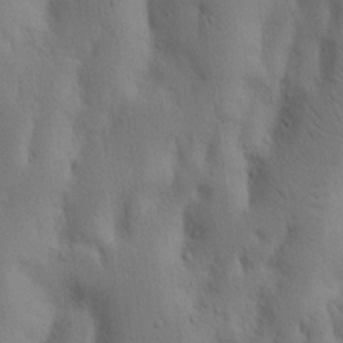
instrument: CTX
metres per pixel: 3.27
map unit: Nhu
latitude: 19.2159
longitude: -75.6505
